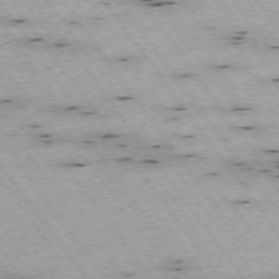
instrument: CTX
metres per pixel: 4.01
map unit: Hpe
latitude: -74.5007
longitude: 2.3873
